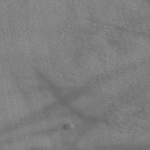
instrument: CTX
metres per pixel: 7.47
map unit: eAb
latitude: 50.5734
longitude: 113.7856
